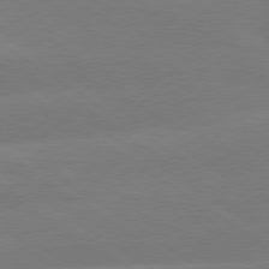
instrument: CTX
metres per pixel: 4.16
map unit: lApd
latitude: 79.2726
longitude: -150.1577
